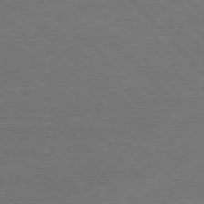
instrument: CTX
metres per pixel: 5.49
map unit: Hpe
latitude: 75.8205
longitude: -155.9339
